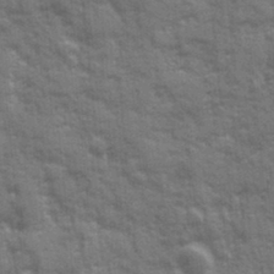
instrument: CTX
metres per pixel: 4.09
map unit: Ave
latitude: 20.3090
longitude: -133.6127
